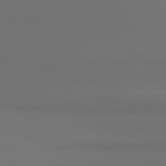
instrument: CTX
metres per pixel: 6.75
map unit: lApd
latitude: 81.4237
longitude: 152.9352
